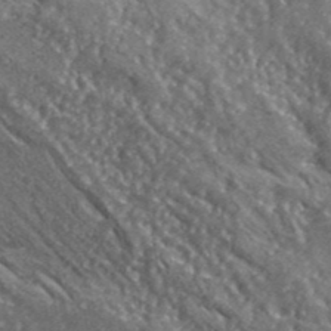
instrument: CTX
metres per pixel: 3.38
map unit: lHvf
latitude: 42.1200
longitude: -89.8962
